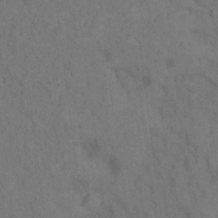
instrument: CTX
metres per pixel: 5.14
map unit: Hto
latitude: 15.0648
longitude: -36.1011
